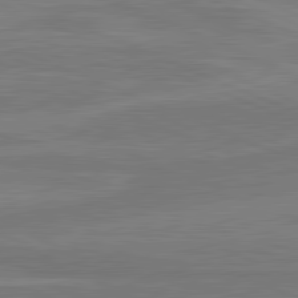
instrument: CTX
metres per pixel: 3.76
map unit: lApd
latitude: 81.5938
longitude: 168.1983
